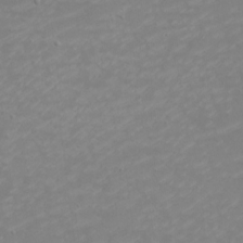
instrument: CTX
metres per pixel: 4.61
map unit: eHh
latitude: -2.6140
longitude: -74.9514
